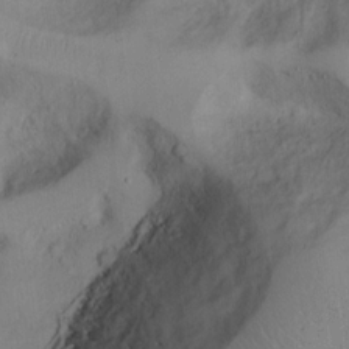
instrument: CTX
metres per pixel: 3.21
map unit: Hto
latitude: 12.1011
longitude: -56.3845
